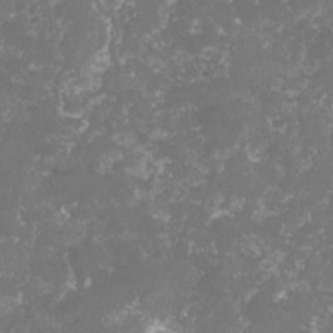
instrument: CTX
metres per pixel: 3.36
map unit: lHvf
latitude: -16.2362
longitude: -98.7435
